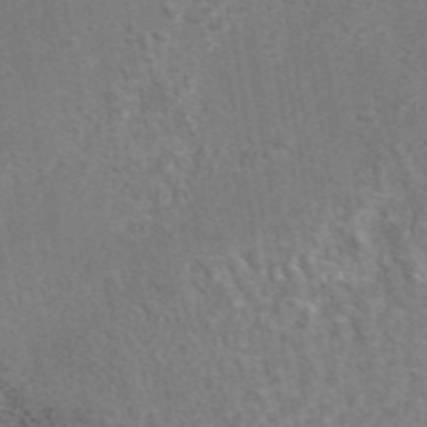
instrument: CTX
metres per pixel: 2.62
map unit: eAb
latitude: 43.0270
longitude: 106.8597
